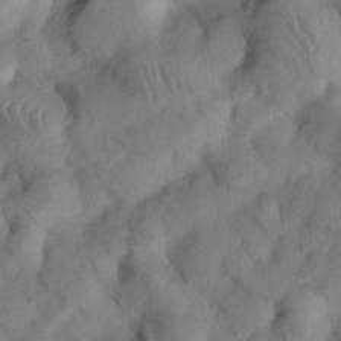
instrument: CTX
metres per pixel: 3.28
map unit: Nhu
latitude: 26.4601
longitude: -71.6316
